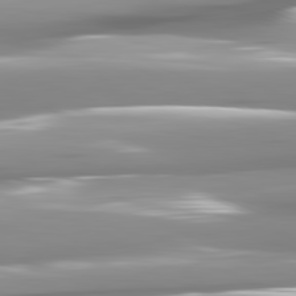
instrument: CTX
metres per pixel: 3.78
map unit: lApd
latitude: 81.9717
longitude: -141.5182
